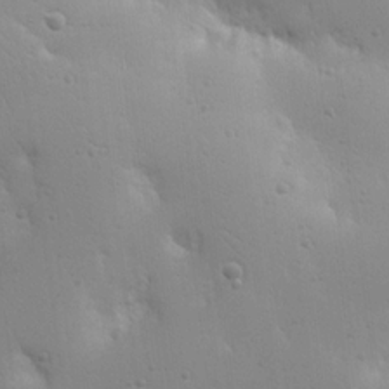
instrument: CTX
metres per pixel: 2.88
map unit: Nhu
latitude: 18.3467
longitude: -78.5924
